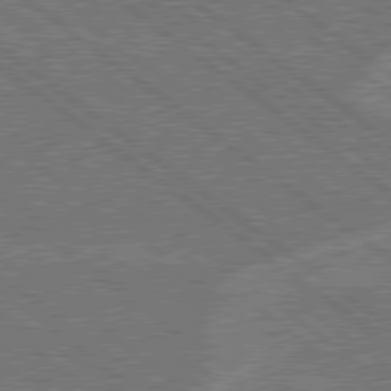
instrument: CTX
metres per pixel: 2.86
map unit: Hpe
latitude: 78.7813
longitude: -161.0647
